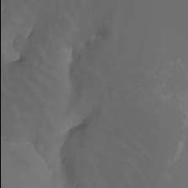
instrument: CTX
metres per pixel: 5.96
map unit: Nhu
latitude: -7.1620
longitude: -85.9906
